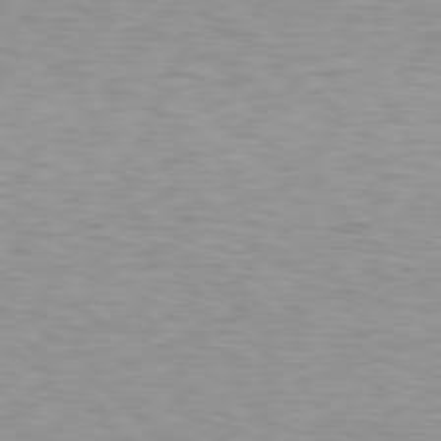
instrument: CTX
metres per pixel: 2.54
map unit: Hpe
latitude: 78.5357
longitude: -167.2348
